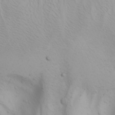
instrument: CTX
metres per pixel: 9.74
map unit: Nhu
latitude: -4.3684
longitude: -85.4993
